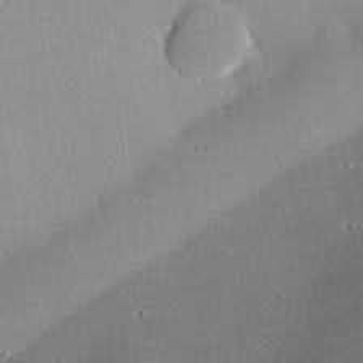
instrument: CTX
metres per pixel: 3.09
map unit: eHh
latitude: 24.7624
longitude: -89.8584
